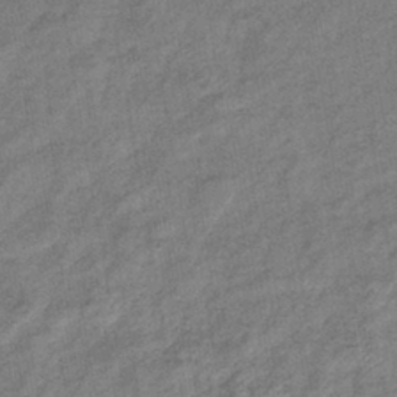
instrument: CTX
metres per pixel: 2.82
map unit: eHb
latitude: -39.4077
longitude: 80.3495
